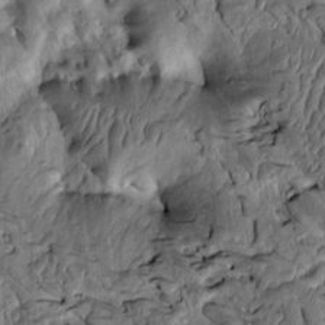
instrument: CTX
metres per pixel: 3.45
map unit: Htu
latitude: -2.2928
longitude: 150.5951
